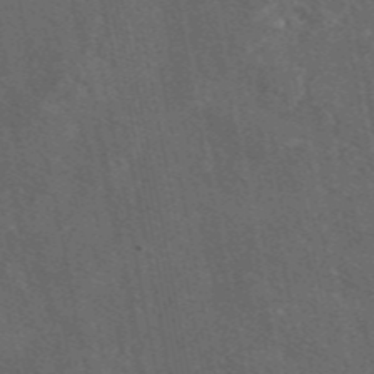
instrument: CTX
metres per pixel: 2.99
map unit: eAb
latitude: 46.1200
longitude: 108.5952
